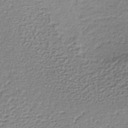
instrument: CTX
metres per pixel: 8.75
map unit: lHb
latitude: -36.5195
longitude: 59.9745
